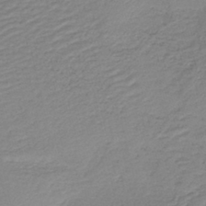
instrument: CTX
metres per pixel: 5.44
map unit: HNb
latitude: -41.5210
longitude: 50.4062
